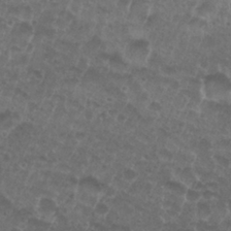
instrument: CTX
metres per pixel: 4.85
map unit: Nhu
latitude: 27.3104
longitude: -52.1011
